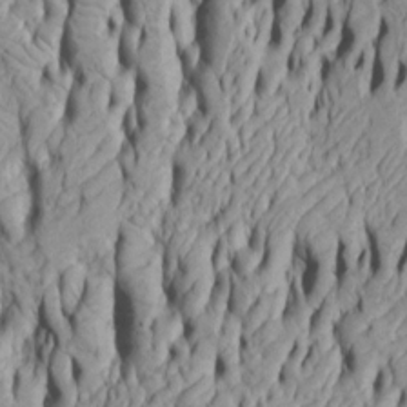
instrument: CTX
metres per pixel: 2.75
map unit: Htu
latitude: -5.5588
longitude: 152.2739
